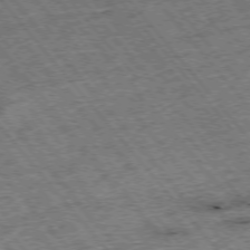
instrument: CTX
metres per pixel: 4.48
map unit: Hpe
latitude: -75.7667
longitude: -21.4238
